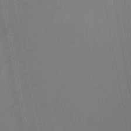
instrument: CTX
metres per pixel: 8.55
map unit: lHb
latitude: -47.8044
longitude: 68.3495
